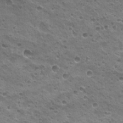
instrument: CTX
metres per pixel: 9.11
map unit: Nhu
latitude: 20.5168
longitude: -31.5371
